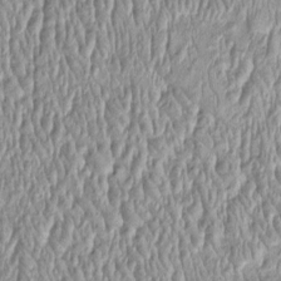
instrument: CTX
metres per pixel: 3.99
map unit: Htu
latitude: -4.3873
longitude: 158.6518
